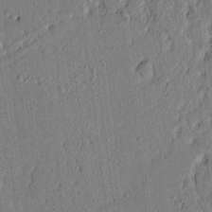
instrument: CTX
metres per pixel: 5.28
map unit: lAvf
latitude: 7.1403
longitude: 164.6708
